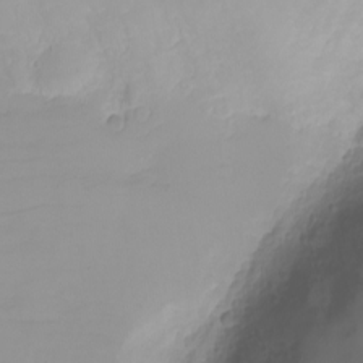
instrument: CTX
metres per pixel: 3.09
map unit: eHh
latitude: -6.4818
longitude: -79.7450
